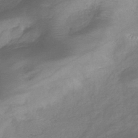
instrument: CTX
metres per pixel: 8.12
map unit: lHb
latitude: -40.9353
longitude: 78.6707
